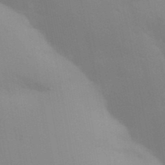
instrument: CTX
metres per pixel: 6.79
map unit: Aa
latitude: 32.7435
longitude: -145.1970
